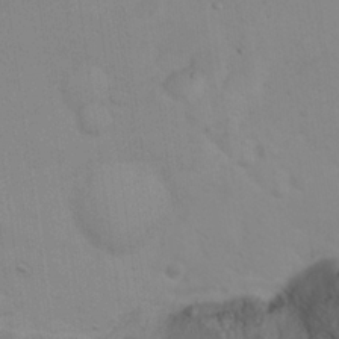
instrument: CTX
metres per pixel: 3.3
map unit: Nhu
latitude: 23.5749
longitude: -62.9325
